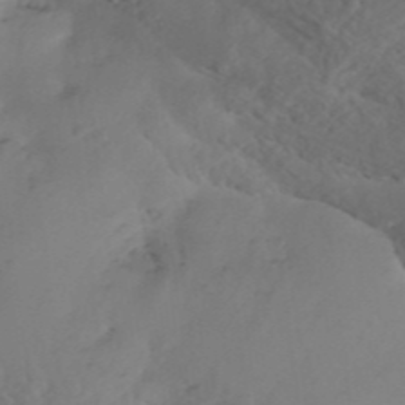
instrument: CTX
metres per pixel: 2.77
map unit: ANa
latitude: 44.3090
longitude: 37.6344
